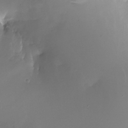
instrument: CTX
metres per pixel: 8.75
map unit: Nhu
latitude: -23.1431
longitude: -71.7827
